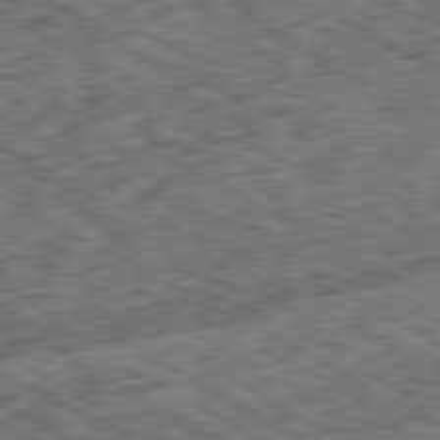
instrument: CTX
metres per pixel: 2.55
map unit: Ap
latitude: -80.7652
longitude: -73.7450
